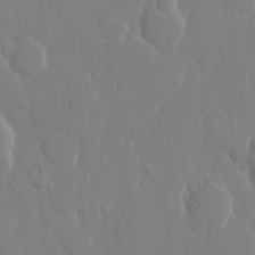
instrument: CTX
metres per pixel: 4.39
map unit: eHh
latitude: 14.1578
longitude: -71.3104
